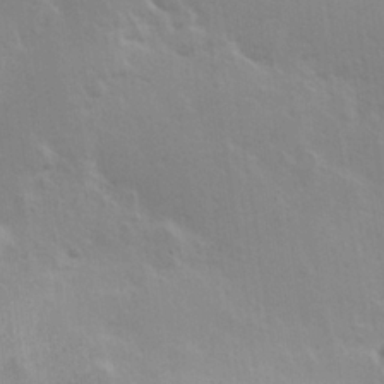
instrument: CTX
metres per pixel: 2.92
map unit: Hve
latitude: 19.3859
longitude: 149.2565
